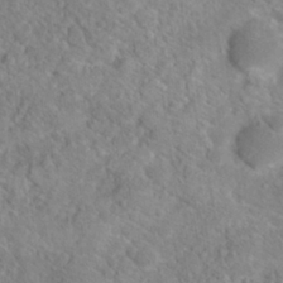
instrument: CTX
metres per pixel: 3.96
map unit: Hto
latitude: 18.5923
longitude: -38.5924
